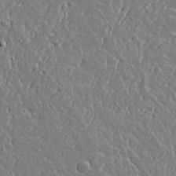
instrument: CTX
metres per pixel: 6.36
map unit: lAvf
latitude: 17.4237
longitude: -126.9325
